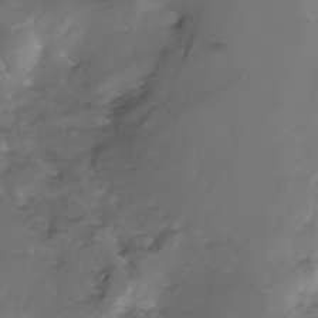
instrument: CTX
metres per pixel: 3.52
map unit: Nhe
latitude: -33.1431
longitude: -93.1025
